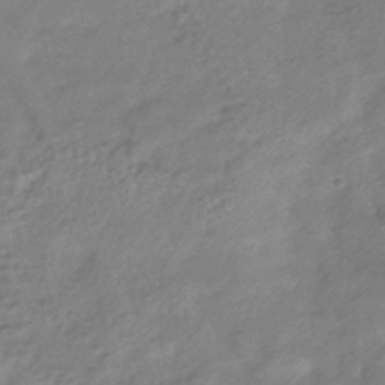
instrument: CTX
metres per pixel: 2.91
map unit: HNhu
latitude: -41.2754
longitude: 94.2172
